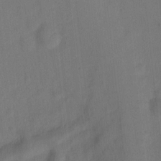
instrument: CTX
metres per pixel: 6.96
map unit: Hto
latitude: 0.2522
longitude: -34.4601
